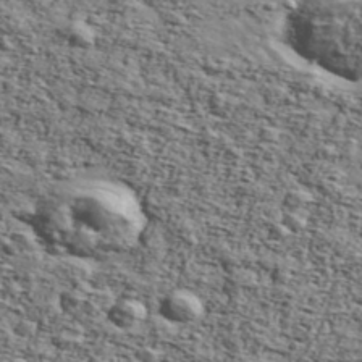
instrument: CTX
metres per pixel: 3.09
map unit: Ave
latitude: 42.9514
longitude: -110.1200
